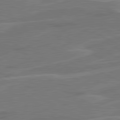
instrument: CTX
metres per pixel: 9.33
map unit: lApd
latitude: 81.1970
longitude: 121.3698
